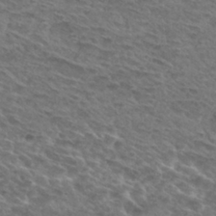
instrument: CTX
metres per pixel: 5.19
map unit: Hto
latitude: 30.3090
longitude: -47.7450
